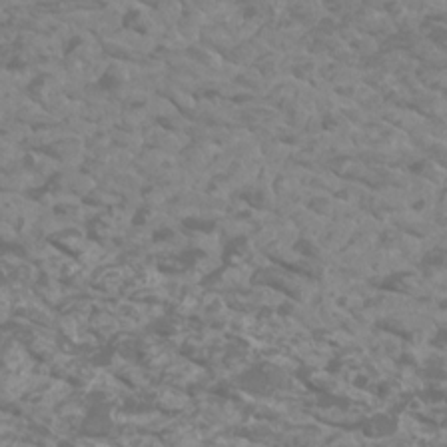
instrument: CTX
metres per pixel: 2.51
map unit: Htu
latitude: 2.6301
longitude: -20.9136
